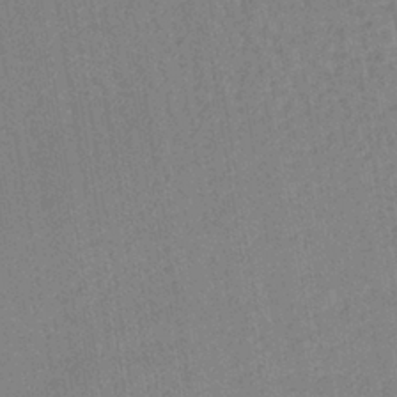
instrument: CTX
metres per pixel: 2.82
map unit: lHb
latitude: -40.7841
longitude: 60.5007
